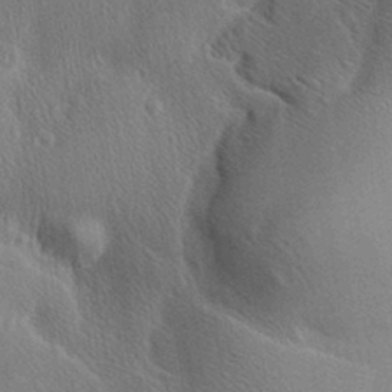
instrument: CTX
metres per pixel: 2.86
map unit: Aa
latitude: 29.3104
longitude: -136.3845
